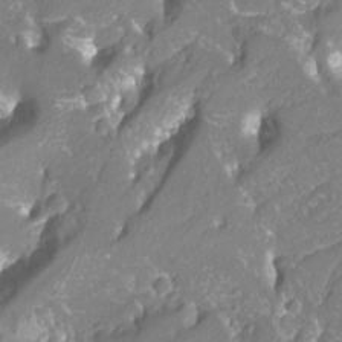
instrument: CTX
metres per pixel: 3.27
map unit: Htu
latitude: -12.6330
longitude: -71.6316
